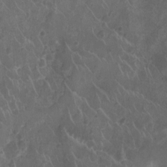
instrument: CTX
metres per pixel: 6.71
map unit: Ht
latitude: -9.5399
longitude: -21.3104
